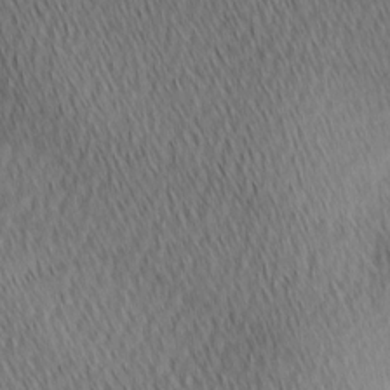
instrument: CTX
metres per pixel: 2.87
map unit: Ave
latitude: 2.1389
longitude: -114.9513
